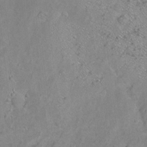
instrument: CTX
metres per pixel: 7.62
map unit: Hto
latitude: -7.0108
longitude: -36.1389
